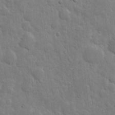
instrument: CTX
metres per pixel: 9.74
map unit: eHh
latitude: 5.8205
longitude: -70.7435
